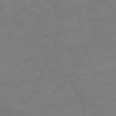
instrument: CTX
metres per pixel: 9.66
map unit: HNb
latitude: -55.5777
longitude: -40.3278
